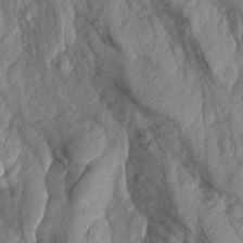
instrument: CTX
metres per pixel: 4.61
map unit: Aa
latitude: 19.1781
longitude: -146.0255
